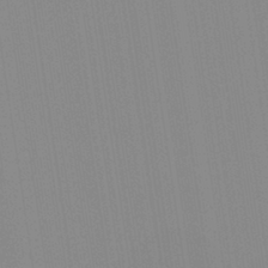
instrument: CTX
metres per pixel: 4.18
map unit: Aa
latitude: 32.2711
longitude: -142.7813
